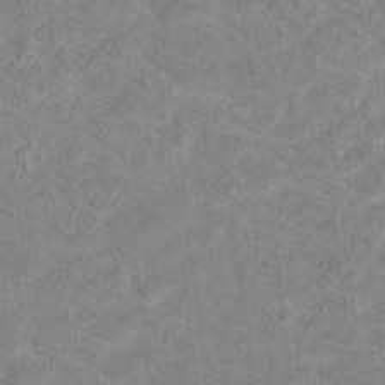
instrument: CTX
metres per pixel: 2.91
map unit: Hto
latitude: 16.8380
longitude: -38.7057
